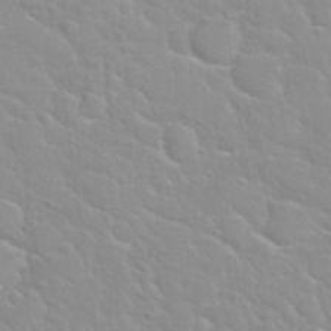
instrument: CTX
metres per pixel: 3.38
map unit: Nhu
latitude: 30.2901
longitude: -50.8002
